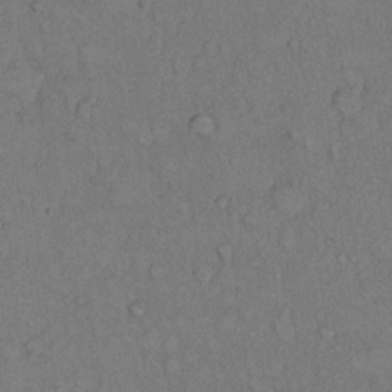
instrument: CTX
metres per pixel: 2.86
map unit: Hto
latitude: 10.5924
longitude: -59.3293
